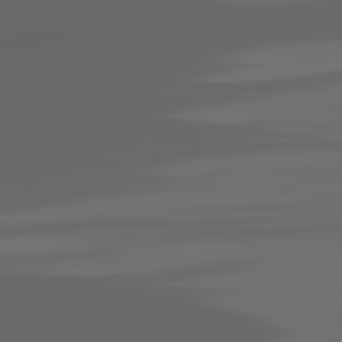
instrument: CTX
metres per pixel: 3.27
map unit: lApd
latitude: 82.8946
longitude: -133.1781
